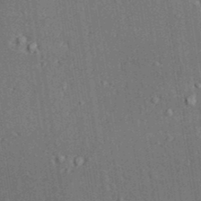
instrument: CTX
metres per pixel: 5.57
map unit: lAvf
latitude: 28.4412
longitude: -109.8016
